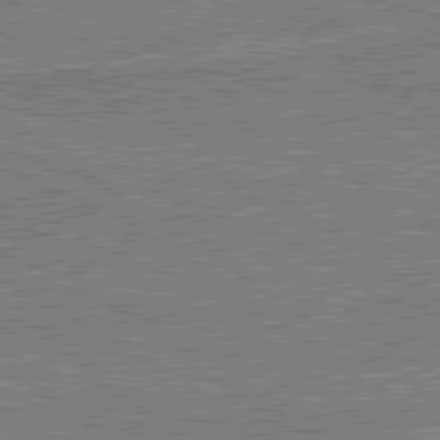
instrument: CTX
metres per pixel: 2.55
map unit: lApd
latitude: 79.6316
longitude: 170.3118
